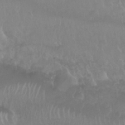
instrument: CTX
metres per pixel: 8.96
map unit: Nhu
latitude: 29.4993
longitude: -56.1199
